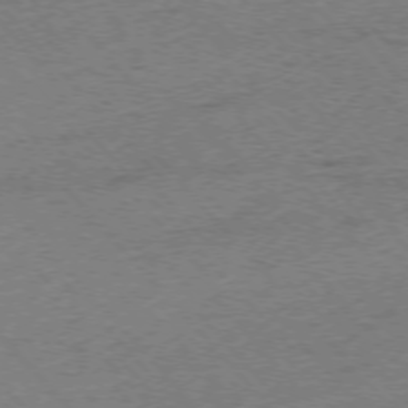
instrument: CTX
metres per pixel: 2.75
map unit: Ap
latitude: -75.9556
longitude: -71.5560
